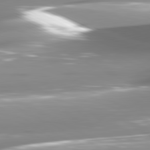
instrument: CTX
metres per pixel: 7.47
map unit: lApd
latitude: 80.8758
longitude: -145.7638
